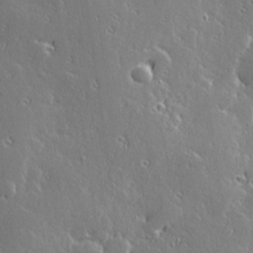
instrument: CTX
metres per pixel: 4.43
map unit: Hve
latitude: 28.4790
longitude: -92.7624
